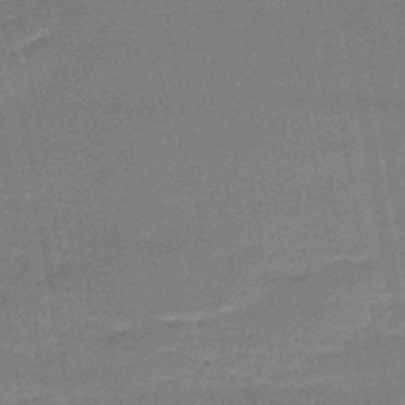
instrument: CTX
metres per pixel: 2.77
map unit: HNb
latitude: -47.6722
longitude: -39.8961
